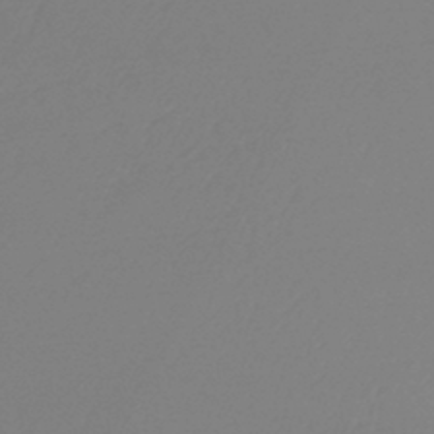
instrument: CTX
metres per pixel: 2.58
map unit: lHb
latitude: -44.4629
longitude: 71.1242
